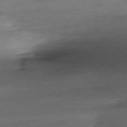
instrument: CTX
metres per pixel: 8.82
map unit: Ap
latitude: -77.9745
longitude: -72.4034
